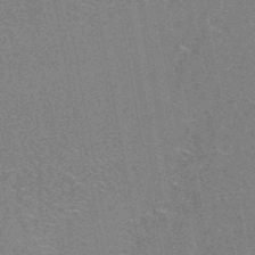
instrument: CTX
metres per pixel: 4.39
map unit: HNhu
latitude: -46.5196
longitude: 99.6344
